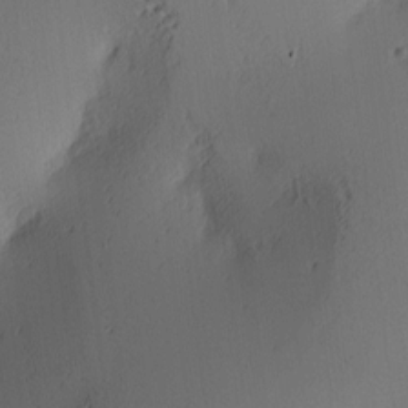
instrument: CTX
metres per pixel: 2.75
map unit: lAa
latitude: 4.3089
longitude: -114.8946
